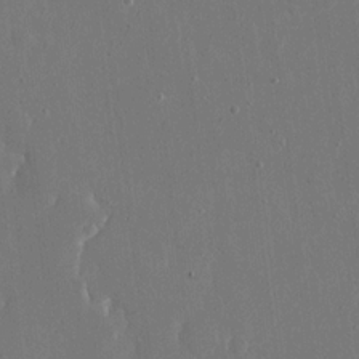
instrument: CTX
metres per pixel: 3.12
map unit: eHh
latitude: 15.9717
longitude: -71.1781
